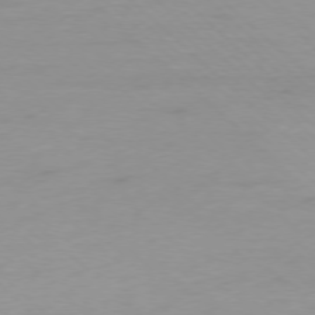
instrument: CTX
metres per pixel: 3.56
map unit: Ap
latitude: -77.4832
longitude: -91.4615
